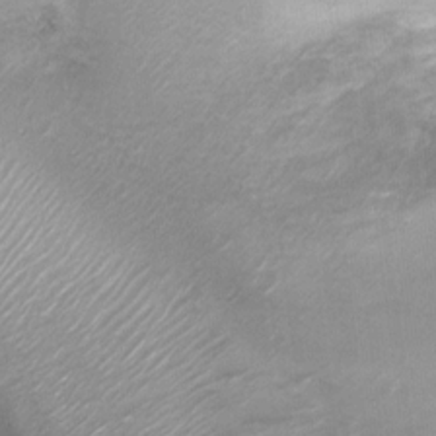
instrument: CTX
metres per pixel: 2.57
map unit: Ht
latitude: 1.7260
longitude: -25.3481
